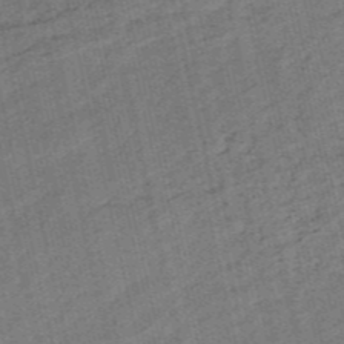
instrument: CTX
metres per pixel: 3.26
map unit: HNb
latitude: -53.9745
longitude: -47.1781
